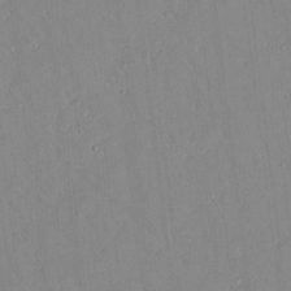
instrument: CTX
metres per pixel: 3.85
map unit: lAvf
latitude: 8.4034
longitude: 167.9178
